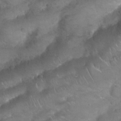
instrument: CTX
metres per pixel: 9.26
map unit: Nhu
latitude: 24.9891
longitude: -52.2523
